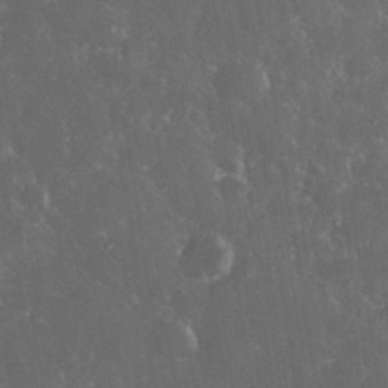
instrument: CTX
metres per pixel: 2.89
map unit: eHh
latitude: 33.4237
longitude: -62.7247
